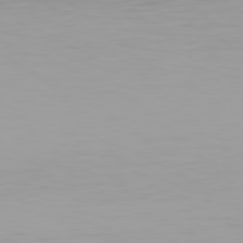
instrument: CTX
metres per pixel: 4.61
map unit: Hpe
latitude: 77.7071
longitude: -137.8961
